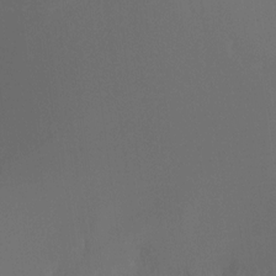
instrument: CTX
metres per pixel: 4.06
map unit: Ht
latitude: -15.8990
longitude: -43.0270
